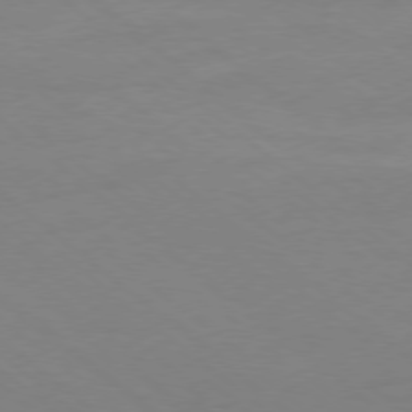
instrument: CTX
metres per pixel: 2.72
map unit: Ap
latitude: -78.5951
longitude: -97.9717
